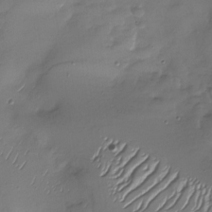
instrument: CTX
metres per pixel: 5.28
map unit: Nhu
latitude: -28.6707
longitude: -58.6491
